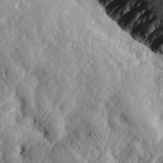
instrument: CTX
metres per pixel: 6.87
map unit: eHh
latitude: 28.5546
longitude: -77.4993
